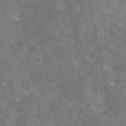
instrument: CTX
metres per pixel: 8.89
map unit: eAb
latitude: 44.9891
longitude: 123.5777
